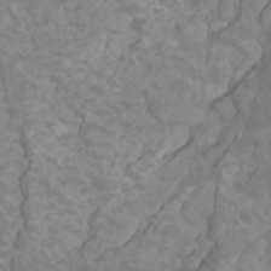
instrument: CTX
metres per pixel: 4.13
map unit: Ht
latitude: -4.1794
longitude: -18.4979
